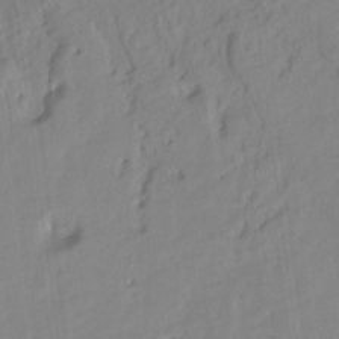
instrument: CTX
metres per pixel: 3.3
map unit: Hto
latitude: -7.1242
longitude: -47.0837
